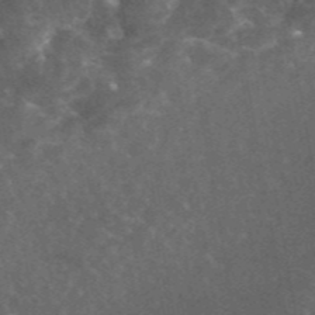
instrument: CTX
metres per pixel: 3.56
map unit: eAb
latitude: 45.2348
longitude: 122.8597
